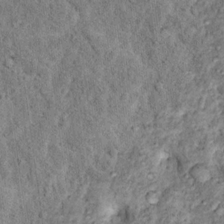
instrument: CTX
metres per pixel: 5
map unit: Hto
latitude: 13.8206
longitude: -33.9717
